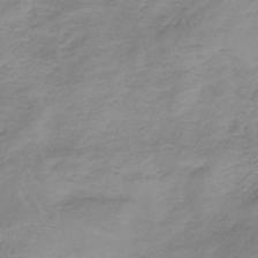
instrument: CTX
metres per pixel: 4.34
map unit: HNb
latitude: -36.0094
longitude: 56.5385
